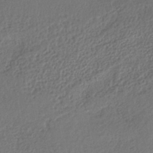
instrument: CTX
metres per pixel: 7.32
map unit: lHb
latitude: -38.5763
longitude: 68.6896
